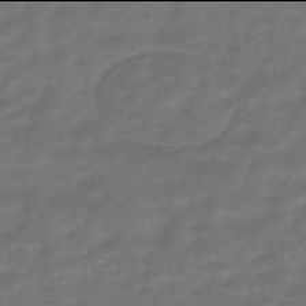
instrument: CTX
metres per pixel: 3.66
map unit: HNhu
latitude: -46.0094
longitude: 92.7652
